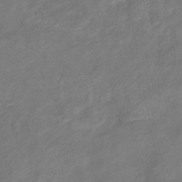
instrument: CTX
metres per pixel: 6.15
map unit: eHb
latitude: -38.7652
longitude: 76.6330
